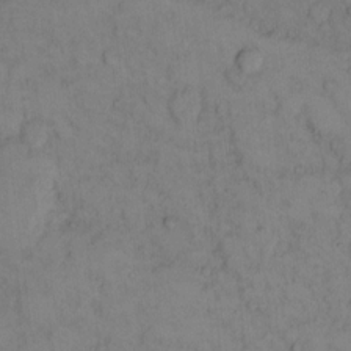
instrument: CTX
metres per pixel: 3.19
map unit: eHh
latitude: 14.1578
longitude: -62.0444
